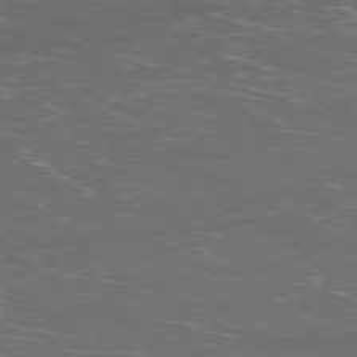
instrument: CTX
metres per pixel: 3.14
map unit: Ap
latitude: -79.9367
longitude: -70.8380
